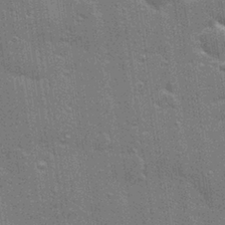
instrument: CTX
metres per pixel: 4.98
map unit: Hve
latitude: 28.2900
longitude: -92.9702
